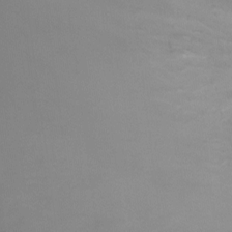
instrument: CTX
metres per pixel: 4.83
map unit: Ht
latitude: -1.1432
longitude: -18.5734
